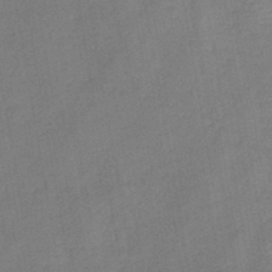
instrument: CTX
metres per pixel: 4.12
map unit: HNb
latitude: -46.5007
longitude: -37.8395
